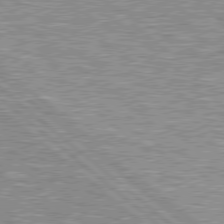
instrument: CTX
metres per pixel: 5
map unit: Hpe
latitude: 78.8380
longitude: -157.3481
